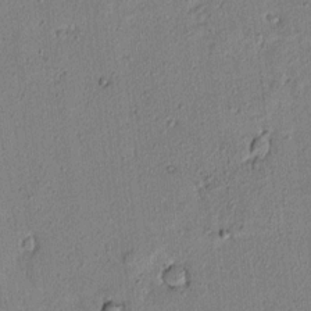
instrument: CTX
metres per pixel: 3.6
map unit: lAvf
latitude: 6.7435
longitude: 168.0661
